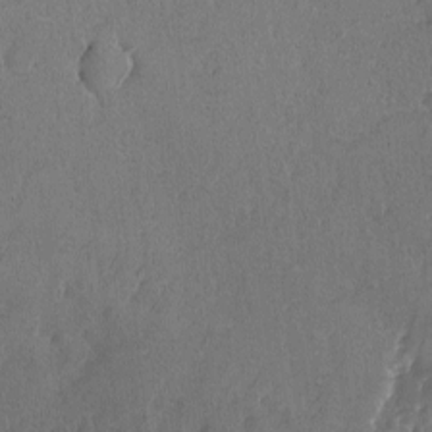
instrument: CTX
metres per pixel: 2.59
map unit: Ave
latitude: -7.4265
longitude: -118.1955
